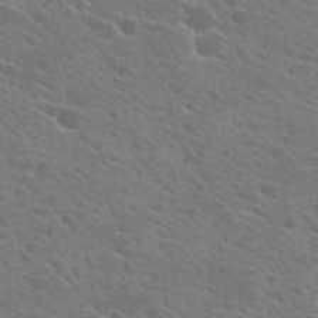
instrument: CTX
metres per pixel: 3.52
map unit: Hto
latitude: 23.6316
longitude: -39.4048
